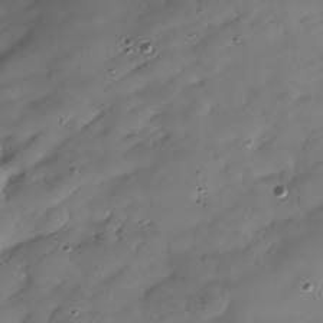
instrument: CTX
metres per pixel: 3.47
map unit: Hve
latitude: -30.0850
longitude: 94.7274
